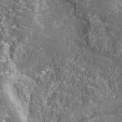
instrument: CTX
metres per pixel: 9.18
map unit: eHh
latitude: 43.1592
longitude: -91.8961
